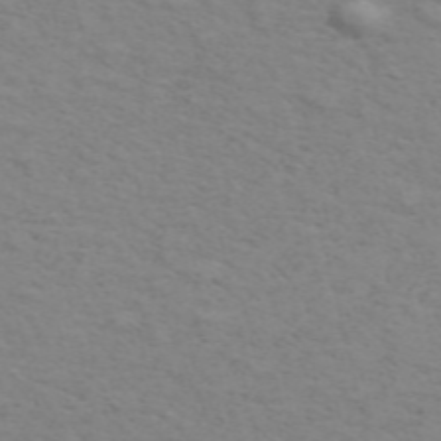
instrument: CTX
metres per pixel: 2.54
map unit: ANa
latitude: 51.1403
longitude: -70.6679
